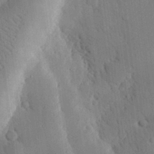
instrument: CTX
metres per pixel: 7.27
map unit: eHh
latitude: 29.2348
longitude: -80.5168
